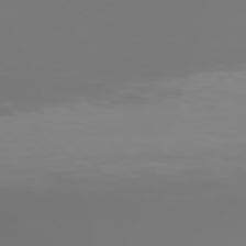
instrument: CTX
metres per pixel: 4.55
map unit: Hpe
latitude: 76.2333
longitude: -136.8947
